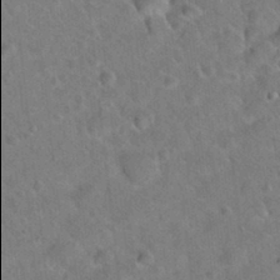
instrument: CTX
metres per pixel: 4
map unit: Hto
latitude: 19.3859
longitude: -49.9906
